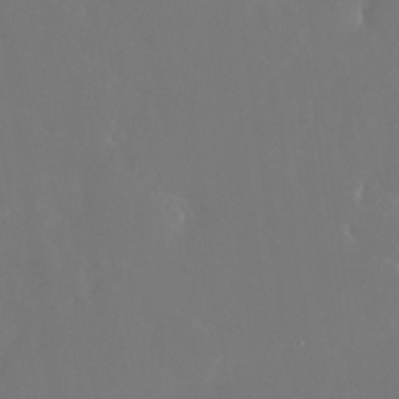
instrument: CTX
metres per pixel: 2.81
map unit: Nhu
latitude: -25.5777
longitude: -72.3468
